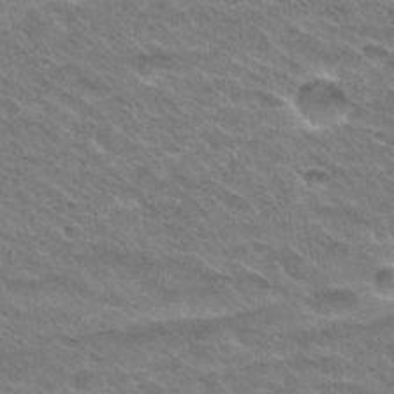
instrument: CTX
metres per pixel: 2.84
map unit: Hto
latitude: 30.1956
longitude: -43.0270
